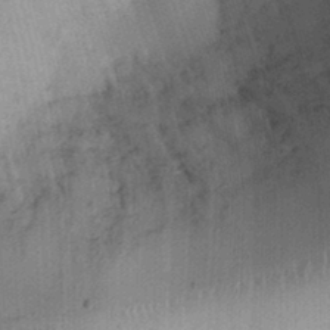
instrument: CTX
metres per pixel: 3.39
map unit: Ht
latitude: 11.8961
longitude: -74.3656
